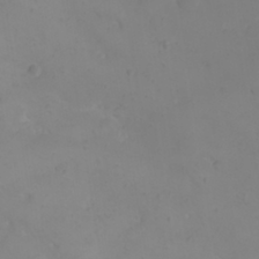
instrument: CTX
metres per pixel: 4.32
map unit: eHh
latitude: 22.0255
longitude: -64.7435
